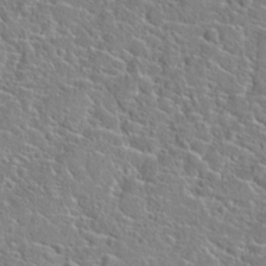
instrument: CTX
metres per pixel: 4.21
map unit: Hto
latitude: 22.0633
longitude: -45.1970
